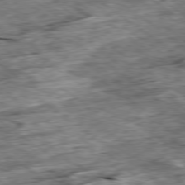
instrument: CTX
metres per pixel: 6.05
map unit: Ap
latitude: -79.4265
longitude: -86.1011
